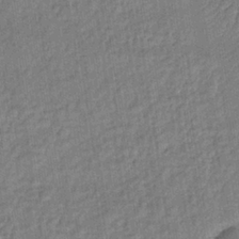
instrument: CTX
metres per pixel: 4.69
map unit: lHb
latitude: -35.5777
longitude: 65.7289
